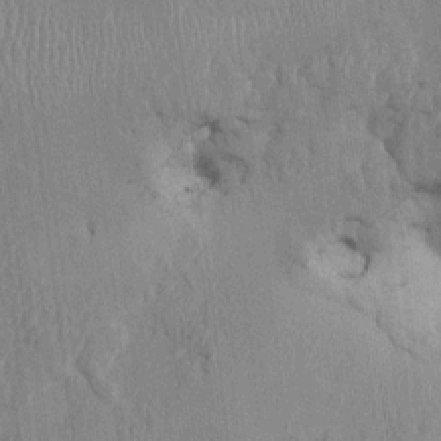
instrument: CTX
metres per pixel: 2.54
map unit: HNhu
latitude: 4.5168
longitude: -6.4979
